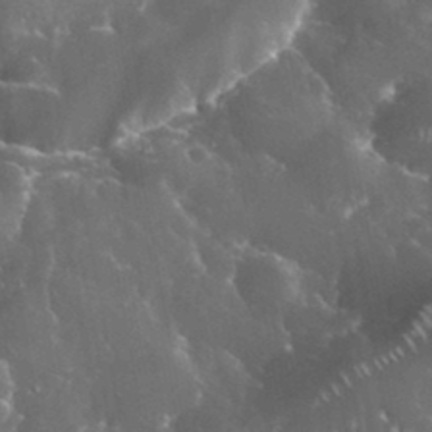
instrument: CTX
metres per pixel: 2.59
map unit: eHh
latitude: 34.1200
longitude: -62.5546
